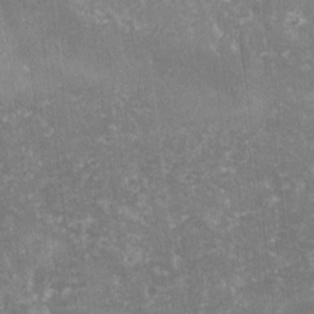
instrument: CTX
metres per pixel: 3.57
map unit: lHvf
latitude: -14.7086
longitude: -98.6301
